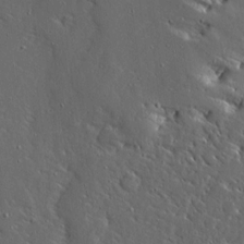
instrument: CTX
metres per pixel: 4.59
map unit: Ave
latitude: 14.2712
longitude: -138.4034
